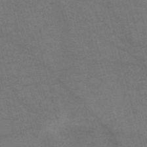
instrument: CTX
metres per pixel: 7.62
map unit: Nve
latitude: -57.8233
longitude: 51.7478
